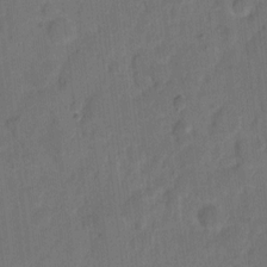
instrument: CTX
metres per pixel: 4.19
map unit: eHh
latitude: 8.7435
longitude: -64.9136
